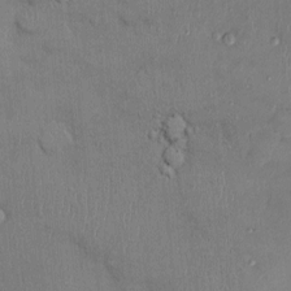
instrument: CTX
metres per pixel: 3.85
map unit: Ht
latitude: -3.2942
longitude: -14.5357
